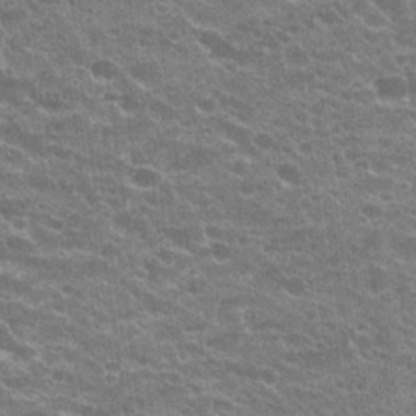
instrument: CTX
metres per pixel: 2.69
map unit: Hto
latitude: 23.8583
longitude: -35.4426
